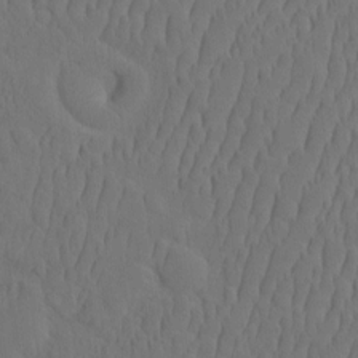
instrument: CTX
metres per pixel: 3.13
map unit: eHh
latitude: -2.6329
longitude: 17.8612
